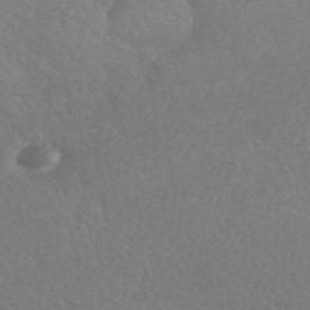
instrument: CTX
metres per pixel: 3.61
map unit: HNhu
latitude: -44.2928
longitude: 92.9920
